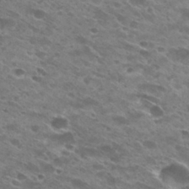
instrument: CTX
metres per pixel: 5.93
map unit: Hto
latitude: 29.7449
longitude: -45.7072
